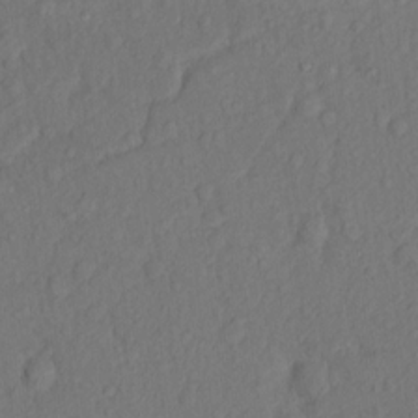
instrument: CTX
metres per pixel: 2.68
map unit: Hto
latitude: 13.8017
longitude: -29.4615
